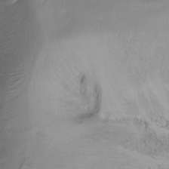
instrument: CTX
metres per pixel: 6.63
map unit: Ht
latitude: -13.1242
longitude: -45.1592
